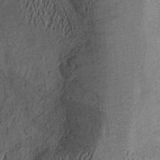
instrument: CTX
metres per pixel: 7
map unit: Aa
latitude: 20.4034
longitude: -144.6301
